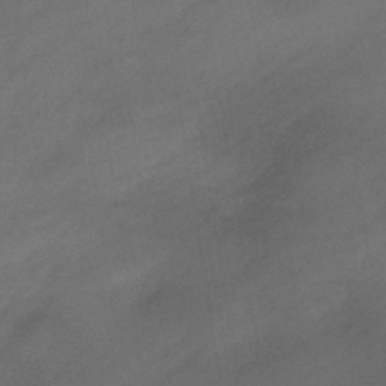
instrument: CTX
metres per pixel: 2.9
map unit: eHb
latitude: -41.0486
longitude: 84.4251
